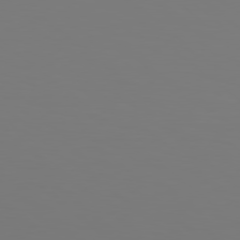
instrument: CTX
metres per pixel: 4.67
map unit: Hpe
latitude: 78.6302
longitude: -174.2712
